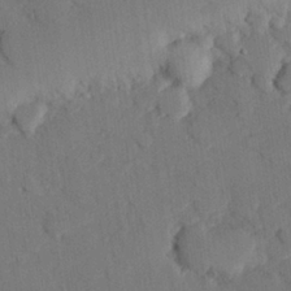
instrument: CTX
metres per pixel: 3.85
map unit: eHh
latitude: 27.1025
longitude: -80.2522
